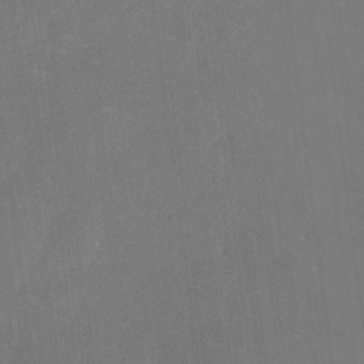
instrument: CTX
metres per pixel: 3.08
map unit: eHh
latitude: 5.7261
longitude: -69.3104
